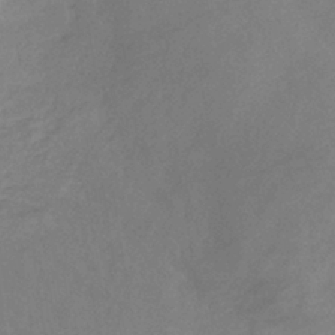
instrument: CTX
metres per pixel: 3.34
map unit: lHb
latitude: -37.5021
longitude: 73.8044
